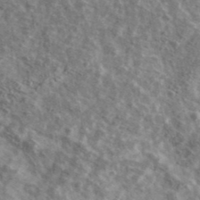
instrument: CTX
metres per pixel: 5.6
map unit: Ave
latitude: 41.4426
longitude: -108.3467
